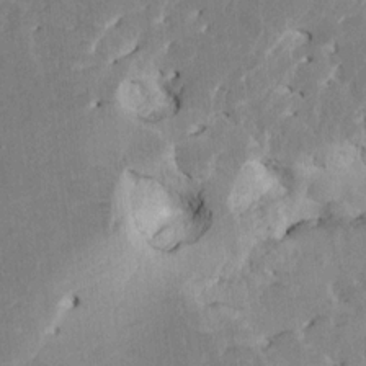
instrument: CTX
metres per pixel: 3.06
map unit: HNhu
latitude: 4.8758
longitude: -6.3467
